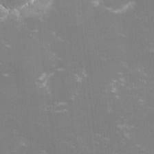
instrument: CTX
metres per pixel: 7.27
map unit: lHvf
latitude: -13.9367
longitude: -100.4601
